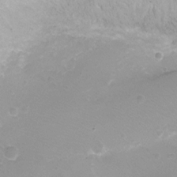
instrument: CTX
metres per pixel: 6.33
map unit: Ht
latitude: -6.7463
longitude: -19.5371
